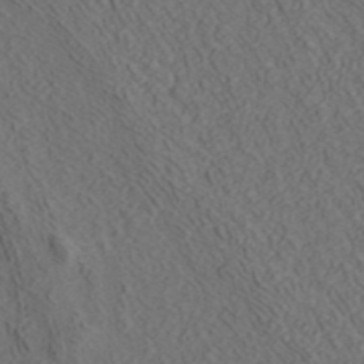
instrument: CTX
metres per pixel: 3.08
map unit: ANa
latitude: 42.5546
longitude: 30.1606
